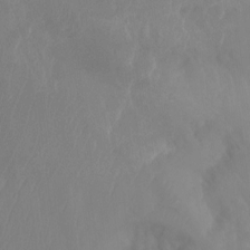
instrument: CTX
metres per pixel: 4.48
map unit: Ht
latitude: -15.0109
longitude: -54.8380
